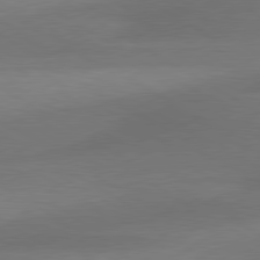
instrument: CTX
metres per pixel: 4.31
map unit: lApd
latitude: 79.6316
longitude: -88.9703
